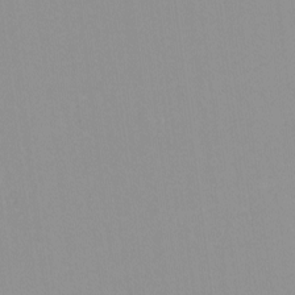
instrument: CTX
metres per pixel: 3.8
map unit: lHvf
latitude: -13.8422
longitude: -104.1578
